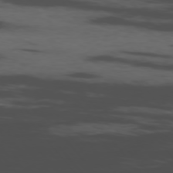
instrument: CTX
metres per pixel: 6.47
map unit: Ap
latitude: -76.4818
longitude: -67.0458
